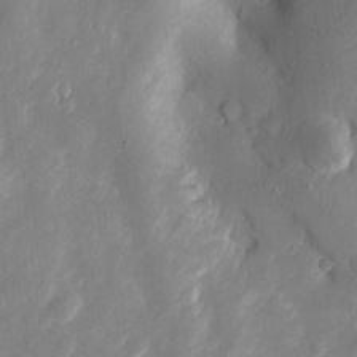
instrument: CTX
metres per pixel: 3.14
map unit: Htu
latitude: -5.1998
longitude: 158.0094
